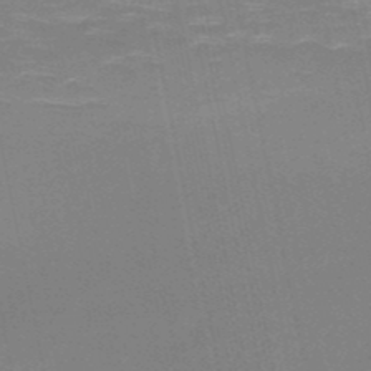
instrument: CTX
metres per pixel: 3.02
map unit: HNb
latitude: -51.1431
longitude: -45.4993
